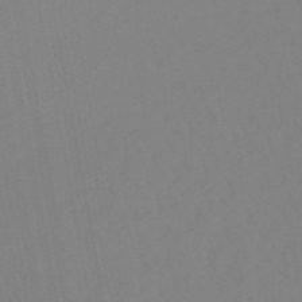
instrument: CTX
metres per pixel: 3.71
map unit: lHb
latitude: -49.3321
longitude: 74.7086
